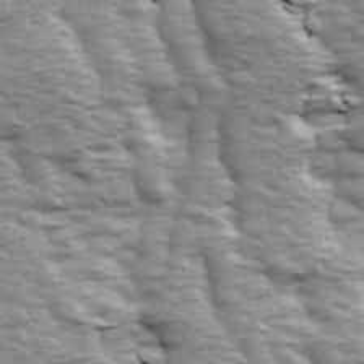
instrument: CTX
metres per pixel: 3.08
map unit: Ave
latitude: 14.0255
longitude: -104.5735
